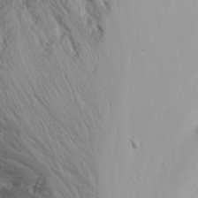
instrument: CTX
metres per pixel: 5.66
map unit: Nhu
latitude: -7.3320
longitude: -64.3467
